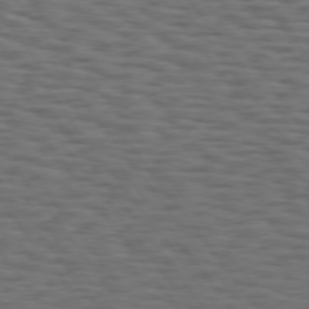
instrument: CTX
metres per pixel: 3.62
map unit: Hpe
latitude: 74.4223
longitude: -133.4804
